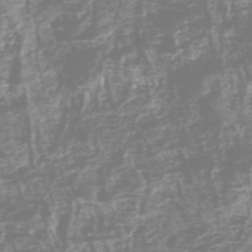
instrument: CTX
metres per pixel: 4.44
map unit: HNhu
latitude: -47.9367
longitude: 28.0094
